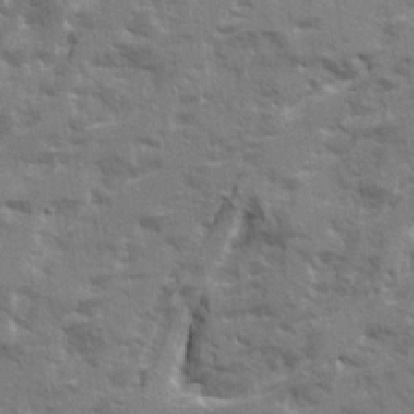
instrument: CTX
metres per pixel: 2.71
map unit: Ave
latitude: 20.8947
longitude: -130.2334
